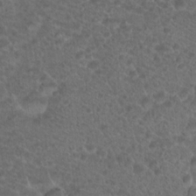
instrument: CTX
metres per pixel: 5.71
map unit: Hto
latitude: 19.1214
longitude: -40.4789
